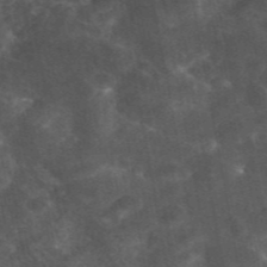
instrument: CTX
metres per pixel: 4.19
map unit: eAb
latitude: 45.5749
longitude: 123.0298
